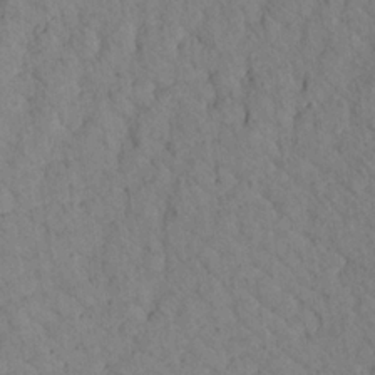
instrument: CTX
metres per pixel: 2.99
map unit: Aa
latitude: 20.0822
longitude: -141.3670
